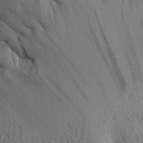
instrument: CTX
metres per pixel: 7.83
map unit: Aa
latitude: 22.3089
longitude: -144.4034
